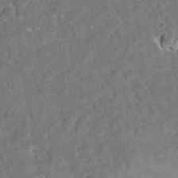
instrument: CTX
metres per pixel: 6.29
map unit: eAb
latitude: 34.6679
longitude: 110.9163
